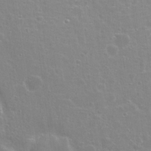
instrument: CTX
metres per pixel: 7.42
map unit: Nhu
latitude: 26.3089
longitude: -51.7071
